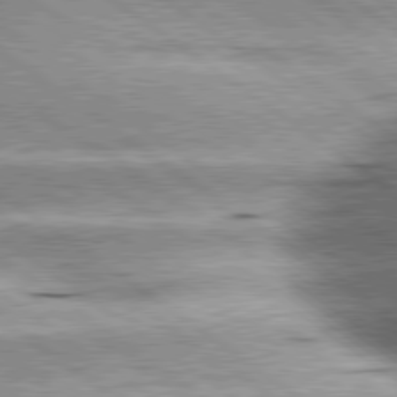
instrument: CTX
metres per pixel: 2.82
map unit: lApd
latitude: 79.8206
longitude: -140.6112
